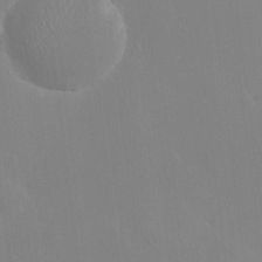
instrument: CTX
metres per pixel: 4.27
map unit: HNhu
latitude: 8.2334
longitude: 4.6329
